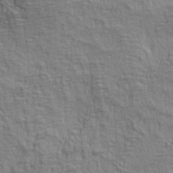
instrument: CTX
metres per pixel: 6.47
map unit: lAa
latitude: 5.0647
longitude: -114.6490
